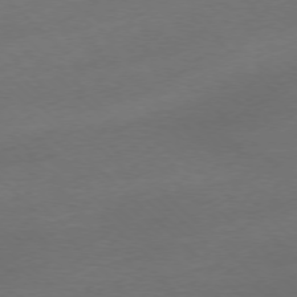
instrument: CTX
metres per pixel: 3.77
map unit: Ap
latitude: -77.2565
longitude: -70.4223
